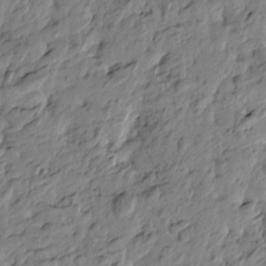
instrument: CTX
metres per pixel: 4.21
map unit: Htu
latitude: -3.6154
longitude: 178.8786
